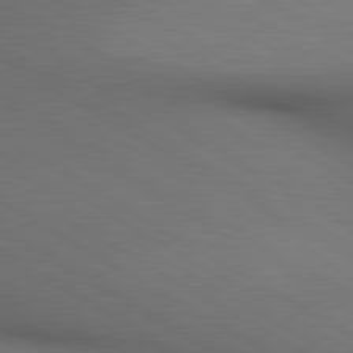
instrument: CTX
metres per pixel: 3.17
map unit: lApd
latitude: 80.3278
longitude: 136.1039
